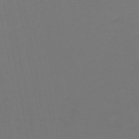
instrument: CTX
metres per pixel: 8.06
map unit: lHb
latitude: -46.6707
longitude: 74.0850
